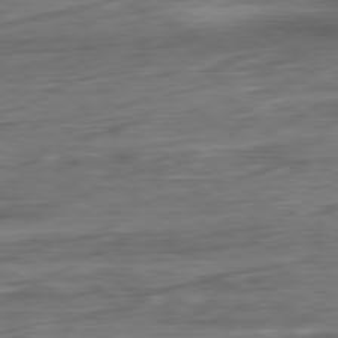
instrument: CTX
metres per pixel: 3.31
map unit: Ap
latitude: -80.9731
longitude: -68.7813
